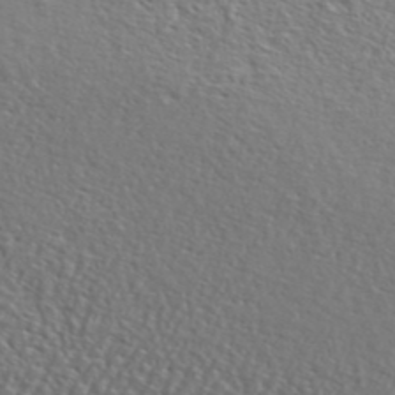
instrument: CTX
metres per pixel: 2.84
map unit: lHvf
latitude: 42.4601
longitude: -88.3846
